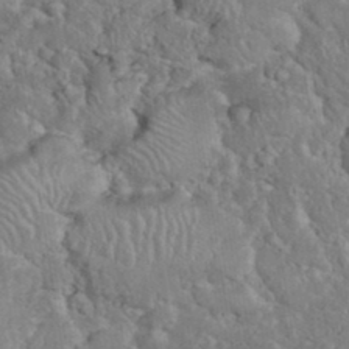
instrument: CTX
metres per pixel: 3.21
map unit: eHh
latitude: 37.1781
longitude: -61.1970
